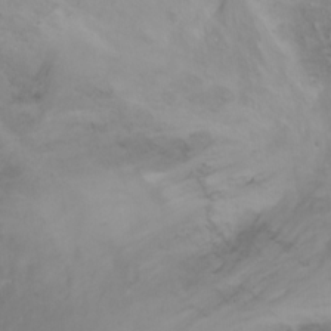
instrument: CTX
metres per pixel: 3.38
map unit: Ht
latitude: 0.6112
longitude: -36.4223
